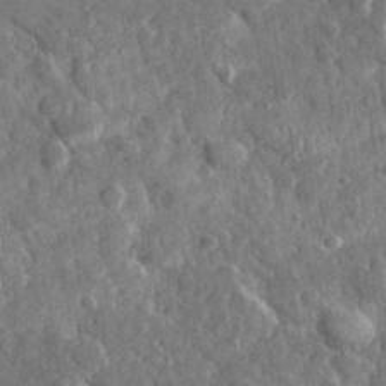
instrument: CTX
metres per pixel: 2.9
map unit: lHvf
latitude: 35.3481
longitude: -87.7072
